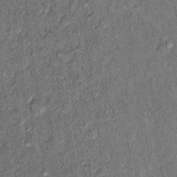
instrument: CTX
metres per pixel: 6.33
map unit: Hto
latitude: 11.1214
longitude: -37.4048
